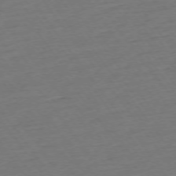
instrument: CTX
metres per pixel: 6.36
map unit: Ap
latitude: -74.8786
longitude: -80.5357
